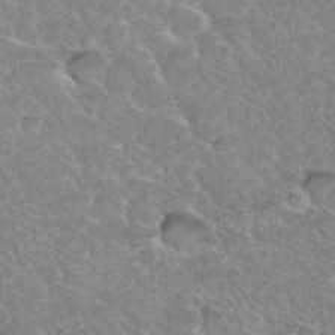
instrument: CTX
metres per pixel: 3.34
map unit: Hto
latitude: 35.5182
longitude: -46.5735
